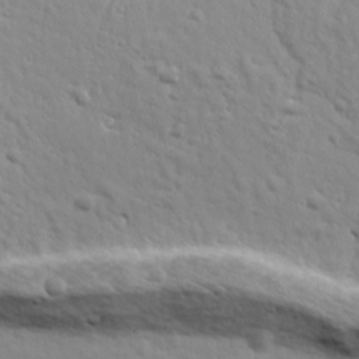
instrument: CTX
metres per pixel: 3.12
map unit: Ave
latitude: 18.8191
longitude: -133.2537
